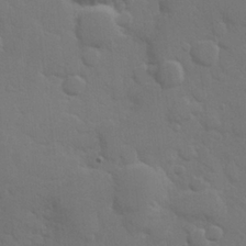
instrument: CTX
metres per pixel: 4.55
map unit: Hve
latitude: 25.4804
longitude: 148.5196
